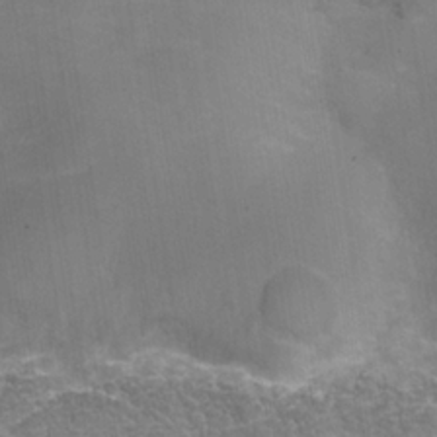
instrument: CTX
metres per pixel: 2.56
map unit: Hve
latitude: -30.9541
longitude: 94.2172
